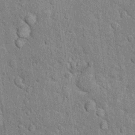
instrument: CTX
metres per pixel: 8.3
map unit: Hto
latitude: 13.8773
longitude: -33.7260
